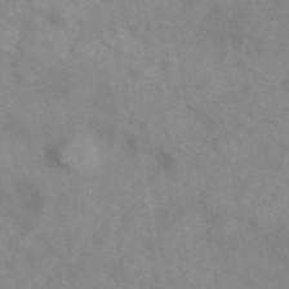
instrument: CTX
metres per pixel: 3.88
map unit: ANa
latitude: 46.2334
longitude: 26.1983
